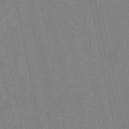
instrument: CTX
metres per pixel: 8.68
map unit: lHb
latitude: -49.2565
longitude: 69.0108
